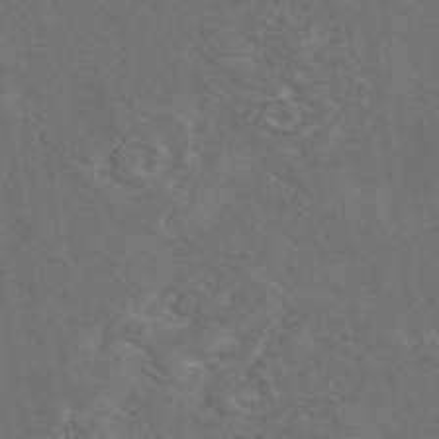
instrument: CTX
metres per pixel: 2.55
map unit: eAb
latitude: 46.1956
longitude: 109.3887
